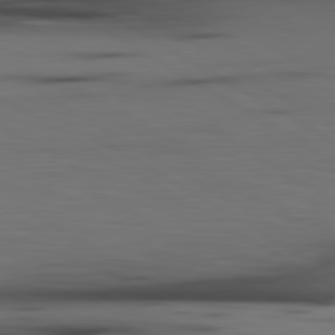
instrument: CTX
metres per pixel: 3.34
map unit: lApd
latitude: 79.9906
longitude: 160.0472
